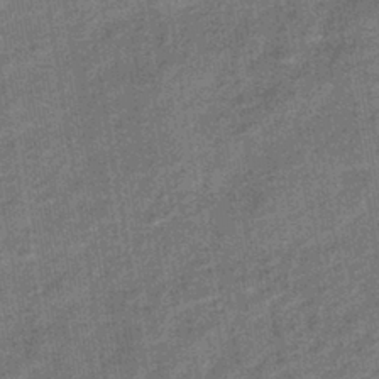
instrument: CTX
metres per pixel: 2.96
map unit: lHb
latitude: -39.9367
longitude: 74.2551
